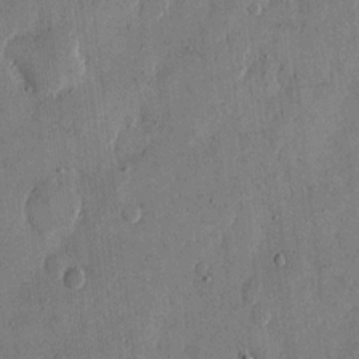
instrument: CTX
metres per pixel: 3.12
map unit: eHh
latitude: 13.5938
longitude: -68.0822
